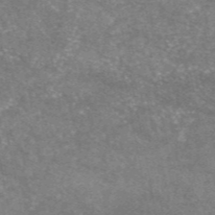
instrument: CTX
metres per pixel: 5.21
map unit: eAb
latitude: 47.2915
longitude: 125.1242
